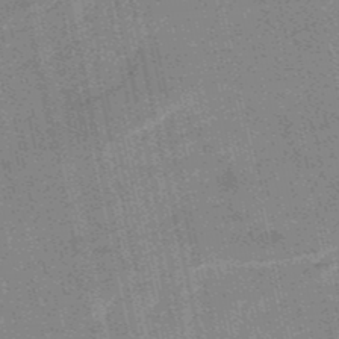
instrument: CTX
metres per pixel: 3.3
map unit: HNb
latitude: -51.6533
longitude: -51.1025
